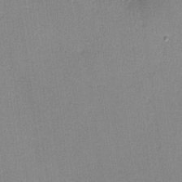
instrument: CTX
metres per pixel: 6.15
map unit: lHvf
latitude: -11.0675
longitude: -99.5371
